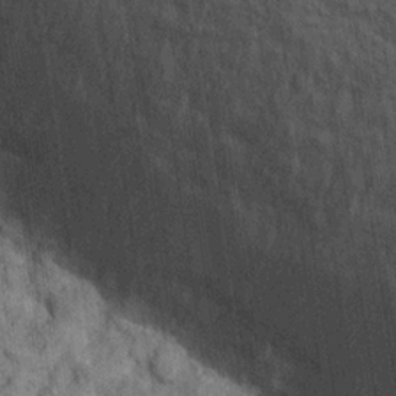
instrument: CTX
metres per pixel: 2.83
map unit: Hto
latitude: 13.8206
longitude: -34.2900
